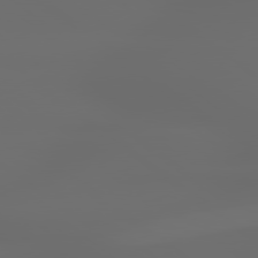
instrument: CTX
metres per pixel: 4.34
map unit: lApd
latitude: 79.1214
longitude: -135.8394
